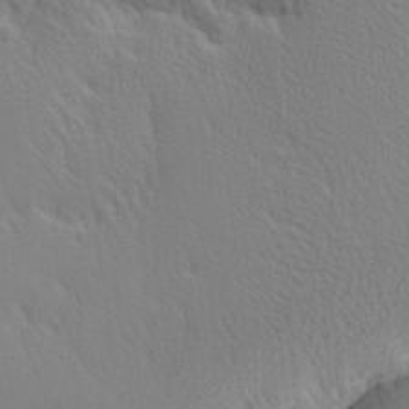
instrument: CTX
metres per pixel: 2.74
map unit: Hve
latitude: 2.2900
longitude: -123.5749
